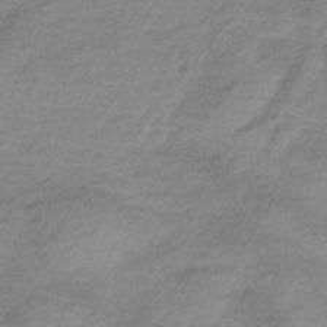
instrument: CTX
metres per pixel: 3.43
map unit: HNb
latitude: -33.5399
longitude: 60.1417
